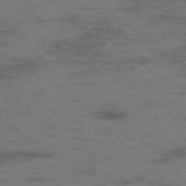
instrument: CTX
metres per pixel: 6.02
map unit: Hpe
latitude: -75.5966
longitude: -19.7449
